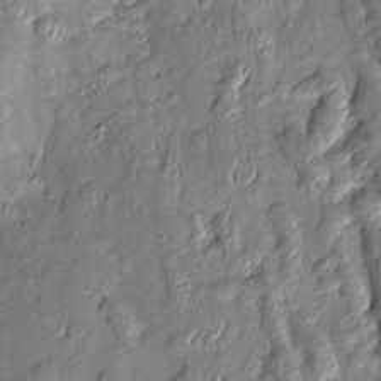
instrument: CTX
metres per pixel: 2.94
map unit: Htu
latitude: 2.0255
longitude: 148.1795
